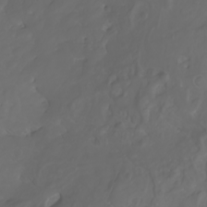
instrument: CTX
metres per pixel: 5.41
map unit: Nhu
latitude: -7.9367
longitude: -94.3279
